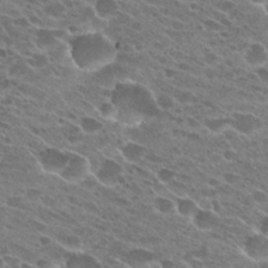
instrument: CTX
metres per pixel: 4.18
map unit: Hto
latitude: 24.4034
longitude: -41.9528
